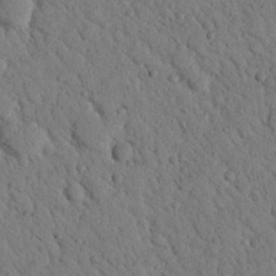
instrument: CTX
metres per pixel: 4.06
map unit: Nhu
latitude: 22.4412
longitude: -76.5168
